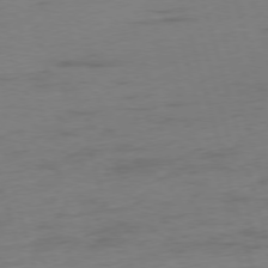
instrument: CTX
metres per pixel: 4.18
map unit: Ap
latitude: -75.5022
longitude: -73.6694
